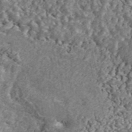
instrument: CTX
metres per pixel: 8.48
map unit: ANa
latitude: 45.4616
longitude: 38.6329
